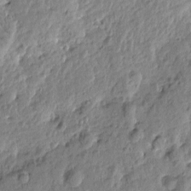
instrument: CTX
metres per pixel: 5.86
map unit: Htu
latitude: -1.2376
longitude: -179.8773
